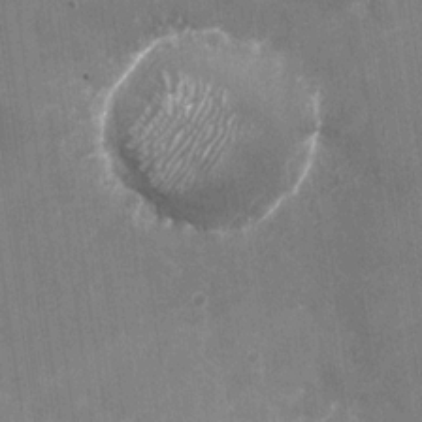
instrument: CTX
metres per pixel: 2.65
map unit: Nhu
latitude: -28.2740
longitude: -75.3104
